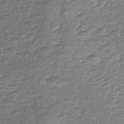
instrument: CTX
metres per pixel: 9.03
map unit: Nhe
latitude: -46.6140
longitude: -171.6694
